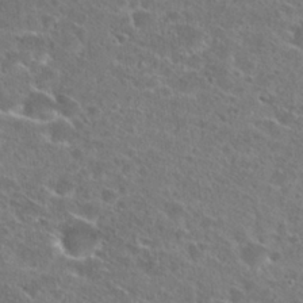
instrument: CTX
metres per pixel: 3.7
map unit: Hto
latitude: 25.9339
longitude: -46.2145
